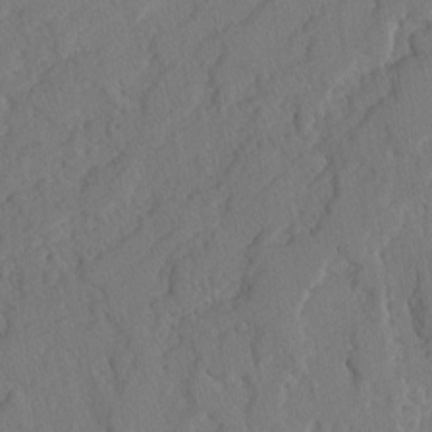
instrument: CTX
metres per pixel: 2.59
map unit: Ave
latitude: -0.6519
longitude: -110.7058
